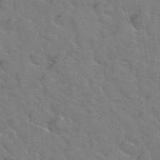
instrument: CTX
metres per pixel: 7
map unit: Hto
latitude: 38.5168
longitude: -44.0444
